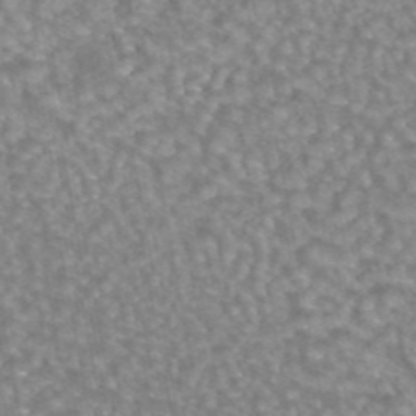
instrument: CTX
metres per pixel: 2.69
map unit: eAb
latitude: 44.4412
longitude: 106.1606
